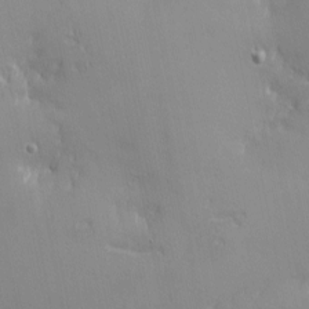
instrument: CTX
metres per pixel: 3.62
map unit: eHh
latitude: -2.9163
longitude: -81.2537
